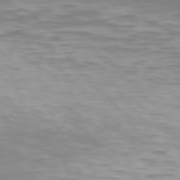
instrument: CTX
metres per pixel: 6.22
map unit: Hpe
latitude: 76.6490
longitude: -133.9717
